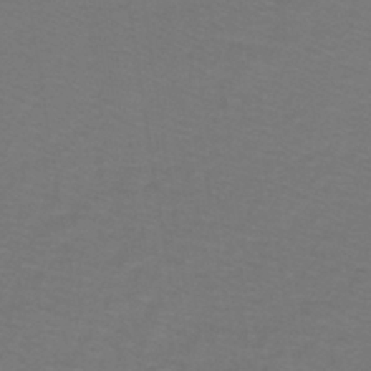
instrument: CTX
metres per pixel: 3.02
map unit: lHb
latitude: -43.2753
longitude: 56.3495
